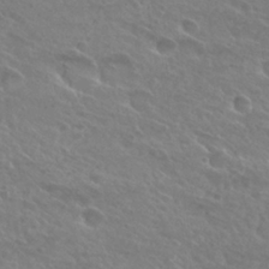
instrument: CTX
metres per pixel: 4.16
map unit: Hto
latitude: 26.4601
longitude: -39.6694
